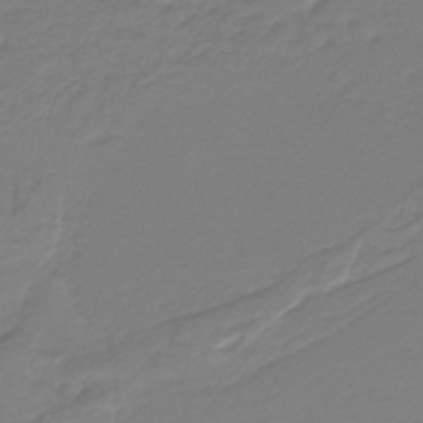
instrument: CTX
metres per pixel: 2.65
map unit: lHb
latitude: -42.3306
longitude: 52.3495
